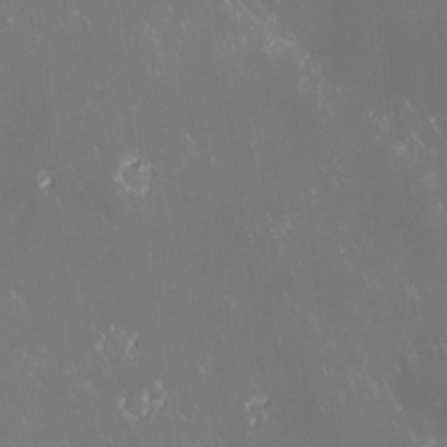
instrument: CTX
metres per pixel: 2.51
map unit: lHvf
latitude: -13.9367
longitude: -103.6127
